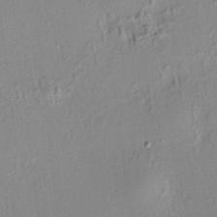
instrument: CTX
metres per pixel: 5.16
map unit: HNhu
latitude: 7.6127
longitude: 14.2929
